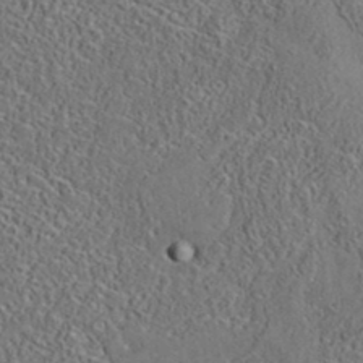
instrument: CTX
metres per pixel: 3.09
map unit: eAb
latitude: 35.3859
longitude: 109.7855
